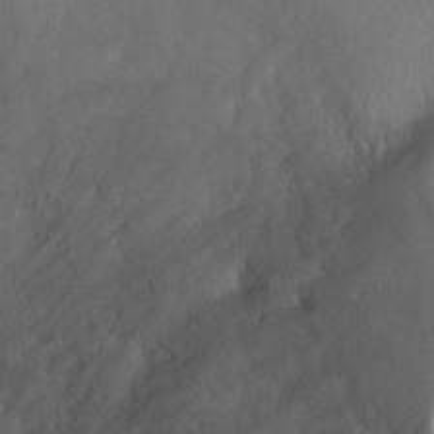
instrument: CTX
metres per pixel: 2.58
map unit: Ht
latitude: 0.9891
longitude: -32.3278
